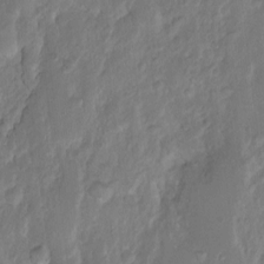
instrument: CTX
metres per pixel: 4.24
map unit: eHh
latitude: 1.3103
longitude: -55.9339
